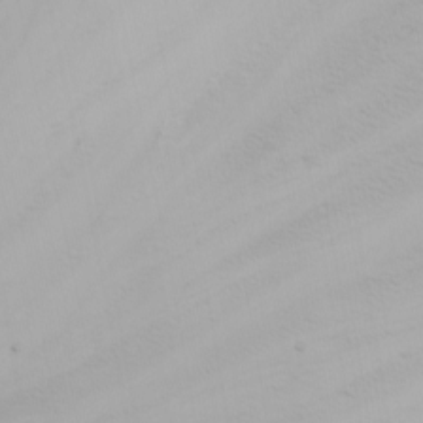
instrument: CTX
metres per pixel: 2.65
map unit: Nhu
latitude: -6.1794
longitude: -68.1389
